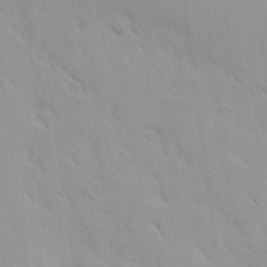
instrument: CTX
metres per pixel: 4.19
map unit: Ave
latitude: 9.4238
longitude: -103.5182
